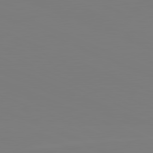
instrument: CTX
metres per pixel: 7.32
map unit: lApd
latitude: 81.9339
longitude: 147.5399
